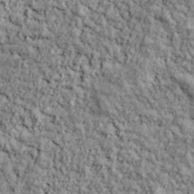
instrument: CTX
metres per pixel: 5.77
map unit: lHvf
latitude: 38.7435
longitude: -90.2523
